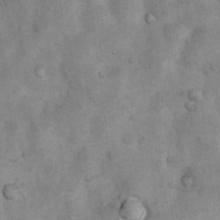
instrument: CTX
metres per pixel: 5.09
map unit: Nhu
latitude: 7.2159
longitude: -23.6505
